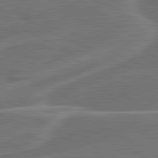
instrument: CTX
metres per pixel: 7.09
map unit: lApd
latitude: 81.2537
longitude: 128.1039
